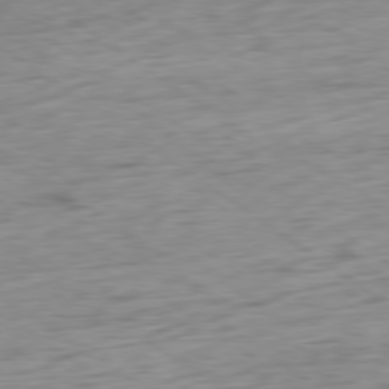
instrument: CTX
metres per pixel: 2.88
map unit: Ap
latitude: -79.8044
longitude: -69.6127
